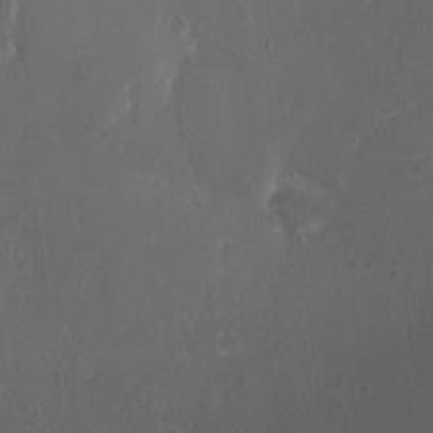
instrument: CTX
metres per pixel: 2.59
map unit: HNhu
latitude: 6.4412
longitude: 6.2172
